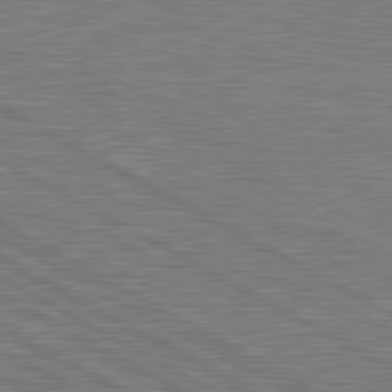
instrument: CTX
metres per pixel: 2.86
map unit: lApd
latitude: 80.9514
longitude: -170.8191
